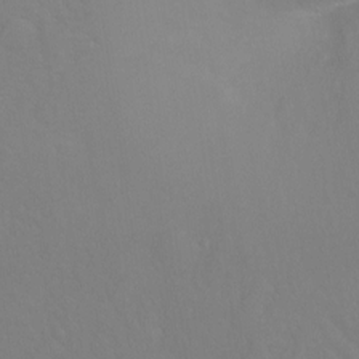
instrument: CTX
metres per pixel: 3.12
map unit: Ht
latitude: -9.8044
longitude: -38.2900
